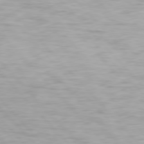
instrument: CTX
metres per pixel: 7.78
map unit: Hpe
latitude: 77.1025
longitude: -163.1215
